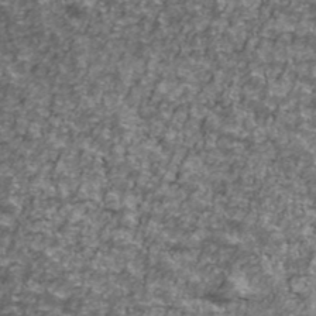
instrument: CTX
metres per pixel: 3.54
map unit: Ave
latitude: 42.0633
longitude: -114.1388
